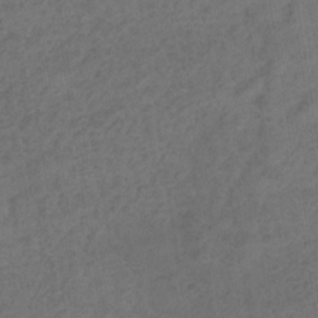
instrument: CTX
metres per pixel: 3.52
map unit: eHb
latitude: -32.4818
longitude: 72.7274
